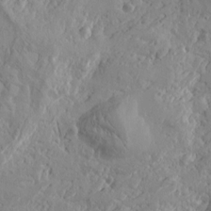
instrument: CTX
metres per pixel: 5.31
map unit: Htu
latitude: -4.1039
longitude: -176.8947
